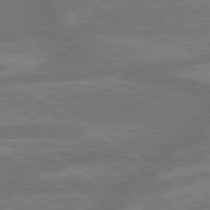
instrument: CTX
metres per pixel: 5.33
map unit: lApd
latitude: 79.4805
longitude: -165.4237
